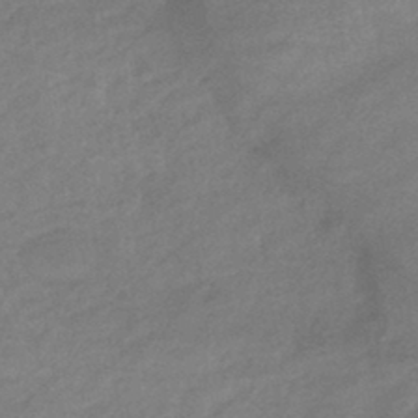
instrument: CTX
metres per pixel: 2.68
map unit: eHb
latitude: -41.1431
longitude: 83.4643
